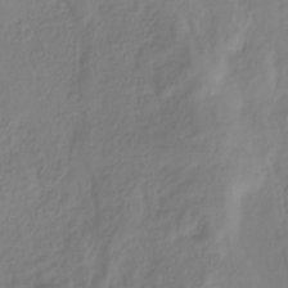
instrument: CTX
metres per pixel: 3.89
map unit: HNhu
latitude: -28.8786
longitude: 67.7289
